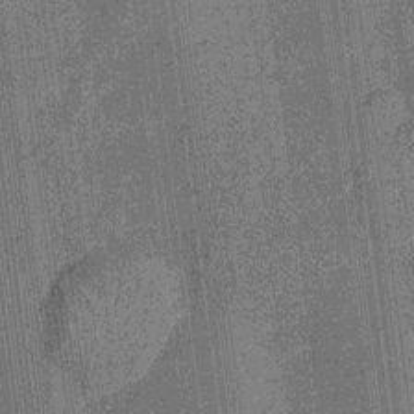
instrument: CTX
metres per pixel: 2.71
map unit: Nhu
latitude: -13.3888
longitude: -23.9528
